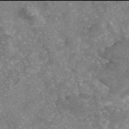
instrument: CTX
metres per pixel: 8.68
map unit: eAb
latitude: 45.9906
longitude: 105.4454
